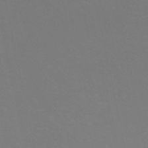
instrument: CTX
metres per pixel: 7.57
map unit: eHh
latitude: -53.3320
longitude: -25.4048
